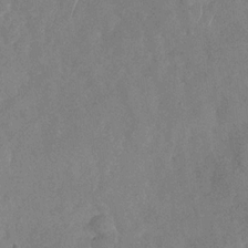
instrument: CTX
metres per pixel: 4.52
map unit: Nhu
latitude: -29.7100
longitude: -60.2522
